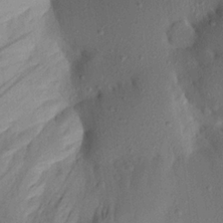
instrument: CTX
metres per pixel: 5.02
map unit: Aa
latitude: 20.3468
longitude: -146.9892
